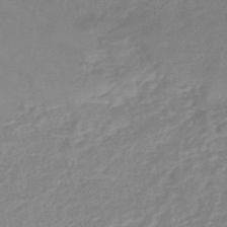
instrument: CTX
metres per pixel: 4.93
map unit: eHb
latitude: -44.8786
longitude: 85.3698
